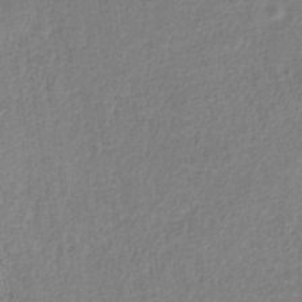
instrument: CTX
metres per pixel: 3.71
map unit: HNb
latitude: -33.8801
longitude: 54.2362
